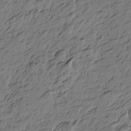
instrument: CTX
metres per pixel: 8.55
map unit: Htu
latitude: -3.9178
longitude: -178.3468
